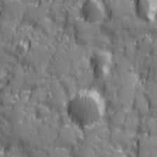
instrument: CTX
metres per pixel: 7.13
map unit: Ave
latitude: 20.3845
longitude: -133.0081
